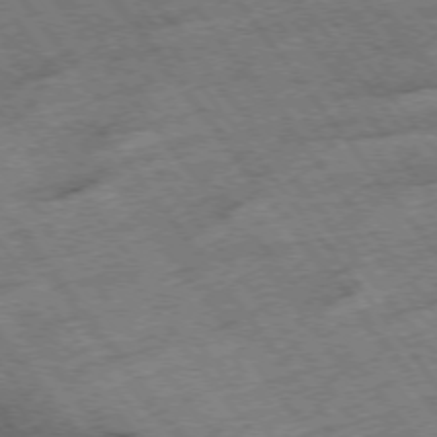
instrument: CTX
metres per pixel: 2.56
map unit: Hpe
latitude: -75.3132
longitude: -22.3656
